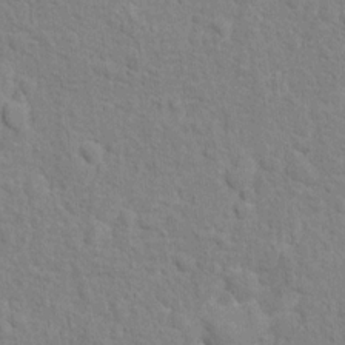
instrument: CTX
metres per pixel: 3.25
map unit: Hto
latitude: 12.9892
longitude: -37.9339
